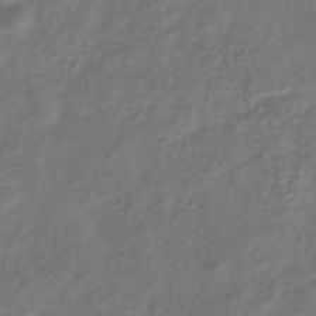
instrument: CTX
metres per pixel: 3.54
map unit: Hve
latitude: -33.5966
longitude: 88.9164
